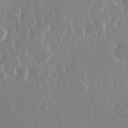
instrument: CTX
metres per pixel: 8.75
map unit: Hve
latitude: 23.1403
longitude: 146.8597
